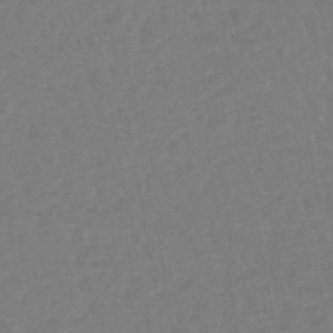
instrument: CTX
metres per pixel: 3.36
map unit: eHb
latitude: -45.8989
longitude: 80.0094
